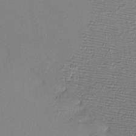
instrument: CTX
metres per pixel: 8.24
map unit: eHh
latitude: -7.8800
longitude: -70.7435
